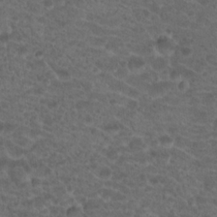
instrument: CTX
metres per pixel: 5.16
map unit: Hto
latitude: 19.3481
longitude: -40.5545
